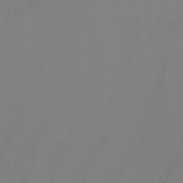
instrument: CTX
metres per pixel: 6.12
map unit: Nhu
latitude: -4.6707
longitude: -94.5546
